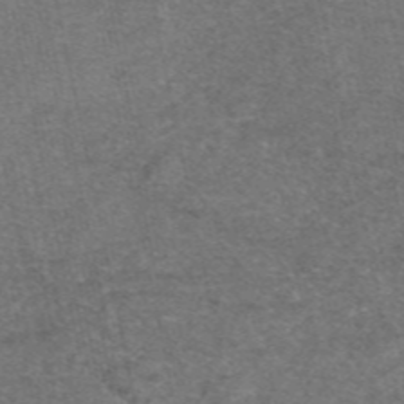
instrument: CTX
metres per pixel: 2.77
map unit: eAb
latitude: 47.7639
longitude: 105.0675
